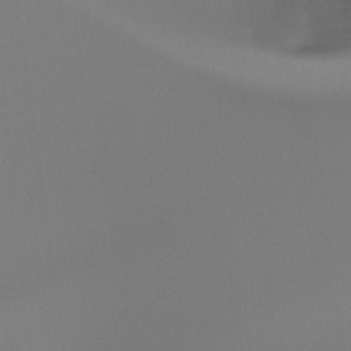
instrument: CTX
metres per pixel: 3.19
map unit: Ht
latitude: -14.7652
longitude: -51.3481
